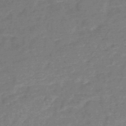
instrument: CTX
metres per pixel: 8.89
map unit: HNb
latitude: -48.7841
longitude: -39.1970
